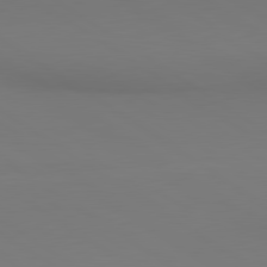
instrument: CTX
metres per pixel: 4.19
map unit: lApd
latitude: 80.6113
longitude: 152.1794
